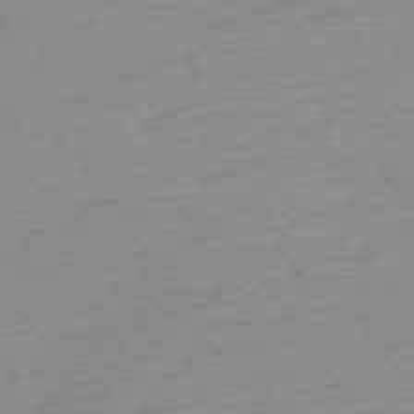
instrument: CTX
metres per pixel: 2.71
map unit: Ap
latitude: -74.7086
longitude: -83.9528
